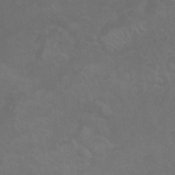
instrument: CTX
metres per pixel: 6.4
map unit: Nhu
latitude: 26.6680
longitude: -54.3278
